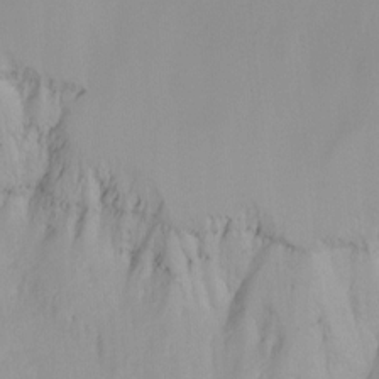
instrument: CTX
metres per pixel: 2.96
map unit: Ht
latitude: -14.5007
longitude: -51.2726
